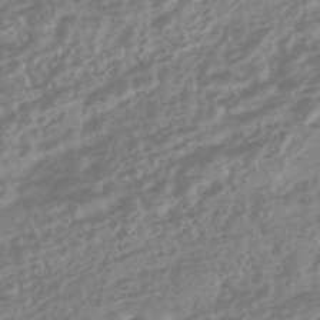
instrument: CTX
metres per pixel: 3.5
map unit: HNhu
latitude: -45.6911
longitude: 92.5007
